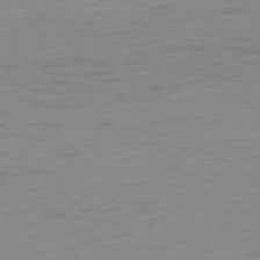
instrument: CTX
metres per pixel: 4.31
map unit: Ap
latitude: -78.4440
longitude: -63.2348
